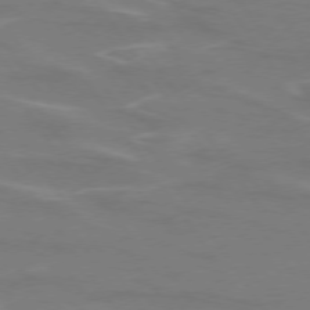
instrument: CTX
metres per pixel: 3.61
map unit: lApd
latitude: 74.6868
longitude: -61.8016
